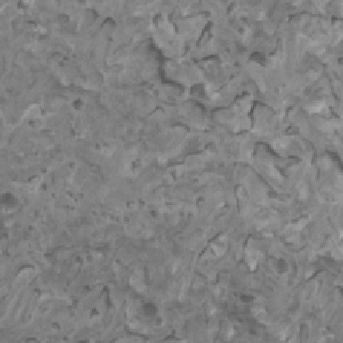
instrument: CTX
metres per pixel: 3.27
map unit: HNhu
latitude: 0.8191
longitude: 5.3887
